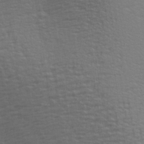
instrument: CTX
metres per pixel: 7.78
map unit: Aa
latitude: 26.9325
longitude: -136.7058
